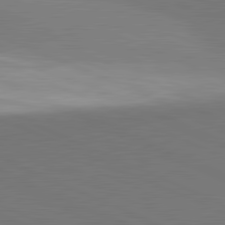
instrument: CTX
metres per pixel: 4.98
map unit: lApd
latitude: 81.7072
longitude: 150.1417
